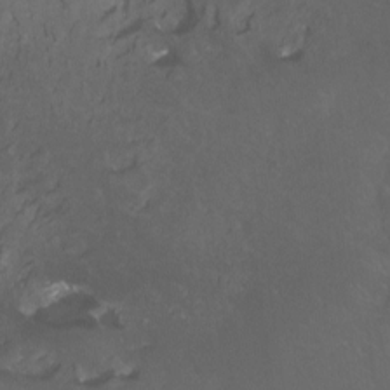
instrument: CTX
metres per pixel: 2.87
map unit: Ht
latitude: -7.1053
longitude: -30.5357
